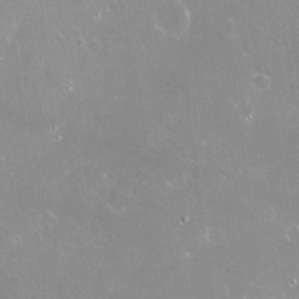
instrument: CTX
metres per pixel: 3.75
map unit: Nve
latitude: -18.4818
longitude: -59.8394
